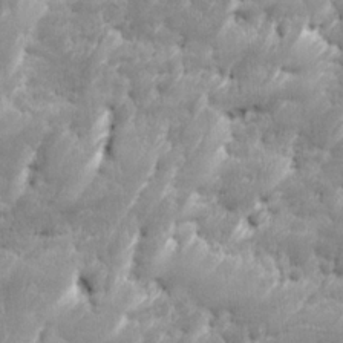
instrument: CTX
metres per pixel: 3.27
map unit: Ave
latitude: 16.5357
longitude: -135.7449
